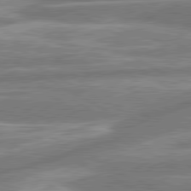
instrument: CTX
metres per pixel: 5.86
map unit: lApd
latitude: 80.7246
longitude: -165.9339
